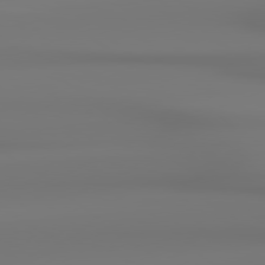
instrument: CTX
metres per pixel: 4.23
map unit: lApd
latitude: 78.9325
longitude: -136.5168
